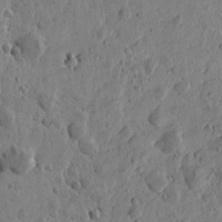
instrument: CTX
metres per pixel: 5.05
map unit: Htu
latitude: -0.6141
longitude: -177.8772
